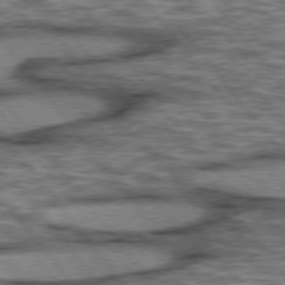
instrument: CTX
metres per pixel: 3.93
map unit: lApd
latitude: 75.8017
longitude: -48.4034
